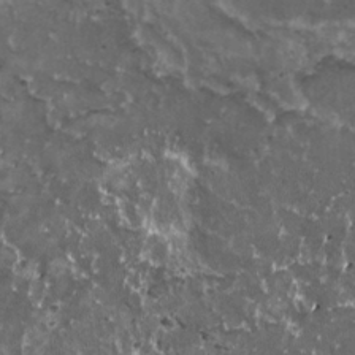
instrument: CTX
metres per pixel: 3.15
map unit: HNhu
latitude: 3.2915
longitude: 5.8611
